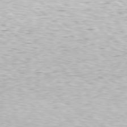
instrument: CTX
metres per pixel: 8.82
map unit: Hpe
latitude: 78.2901
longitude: -148.8569
